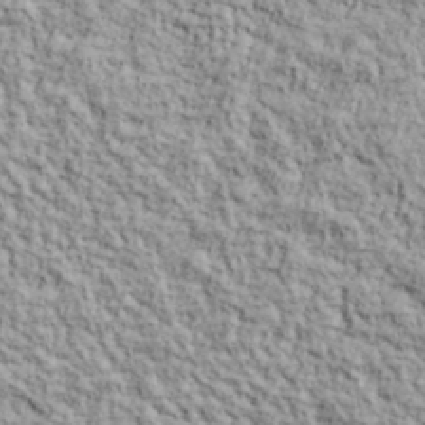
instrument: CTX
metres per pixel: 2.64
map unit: lHvf
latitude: 38.7246
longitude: -90.3278
